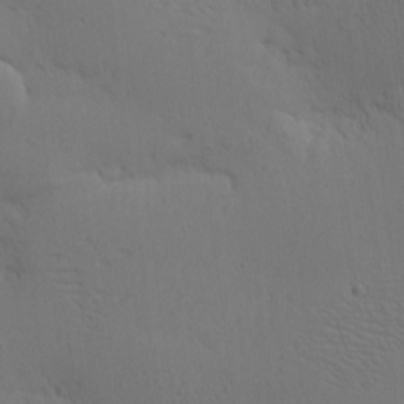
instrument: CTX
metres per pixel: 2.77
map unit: eHh
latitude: 2.7057
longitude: -78.6491
